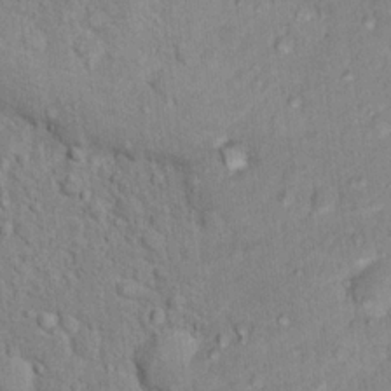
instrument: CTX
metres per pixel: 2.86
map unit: Nhu
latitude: 16.7246
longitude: -32.2711
